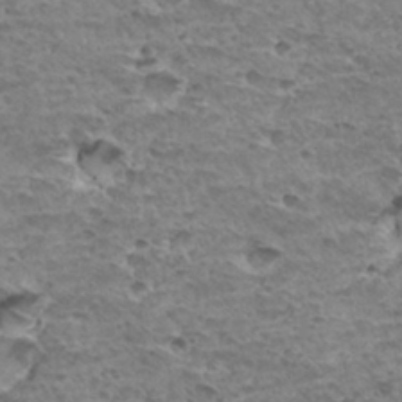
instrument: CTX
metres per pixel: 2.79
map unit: Hto
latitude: 32.1767
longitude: -40.1010
